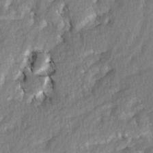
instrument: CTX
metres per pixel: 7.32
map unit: Ave
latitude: 2.5357
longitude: -110.2145
